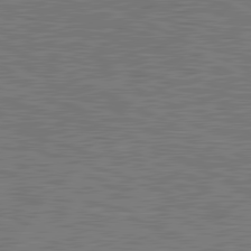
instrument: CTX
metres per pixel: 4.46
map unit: lApd
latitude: 81.3859
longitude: -171.8961
